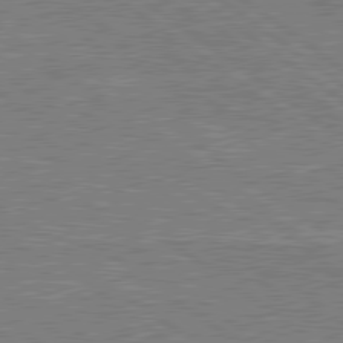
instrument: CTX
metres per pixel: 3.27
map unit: lApd
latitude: 79.7828
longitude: 167.2565
